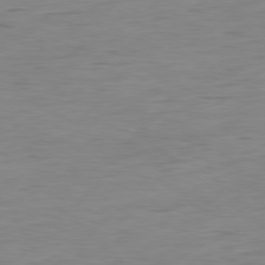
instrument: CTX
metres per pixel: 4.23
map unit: Ap
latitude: -80.9731
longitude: -81.4804
